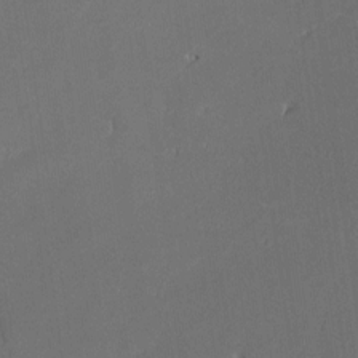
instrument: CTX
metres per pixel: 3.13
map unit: Nhe
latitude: -26.7274
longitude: -110.0822
